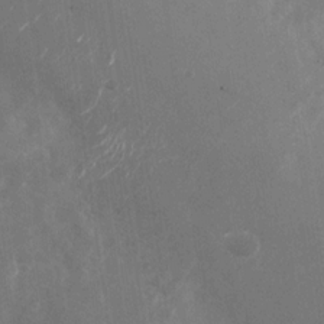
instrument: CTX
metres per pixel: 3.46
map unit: Nhu
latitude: -28.2928
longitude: -76.4601
